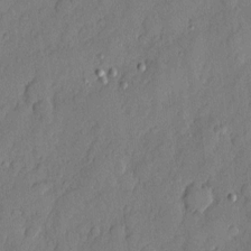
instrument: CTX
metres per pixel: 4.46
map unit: eHh
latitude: 6.1767
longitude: -75.1403
